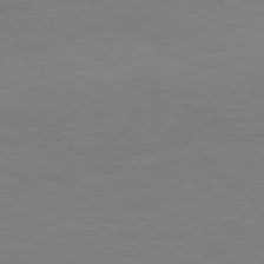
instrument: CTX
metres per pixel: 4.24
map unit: Ap
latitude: -78.8408
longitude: -89.2159
